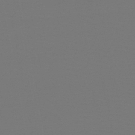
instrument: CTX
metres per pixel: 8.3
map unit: HNb
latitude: -47.2376
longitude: -44.2900
